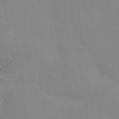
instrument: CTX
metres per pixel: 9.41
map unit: Nhu
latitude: 30.6680
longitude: -58.3089
